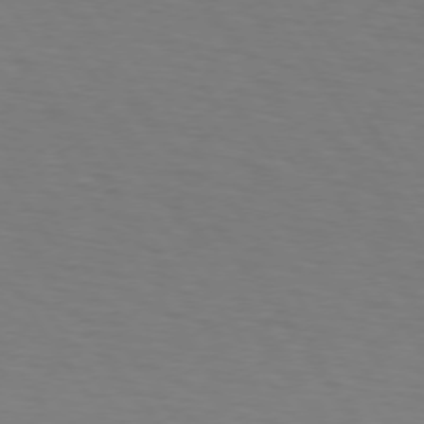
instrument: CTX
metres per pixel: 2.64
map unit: lApd
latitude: 73.5560
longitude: -75.6505
